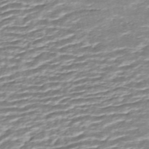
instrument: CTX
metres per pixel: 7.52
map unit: ANa
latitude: -44.4062
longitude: 104.9352
